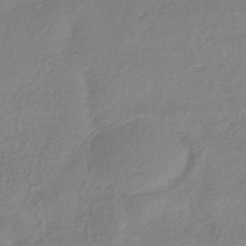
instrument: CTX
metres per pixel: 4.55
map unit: HNhu
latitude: -41.8800
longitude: 90.9353
